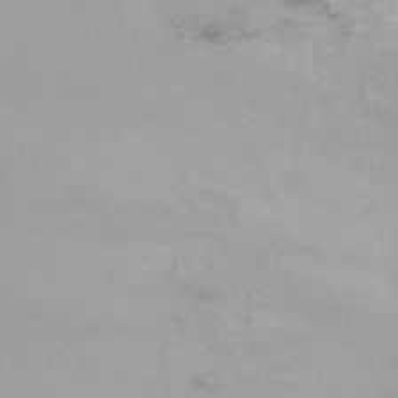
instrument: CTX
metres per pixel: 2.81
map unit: Ht
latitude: -9.6155
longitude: -31.5938
